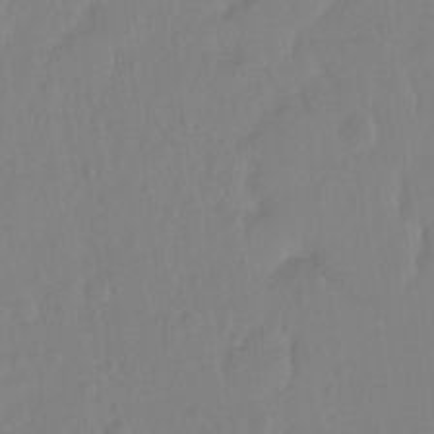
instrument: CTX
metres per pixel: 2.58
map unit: Hto
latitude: -8.5196
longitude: -43.4427
